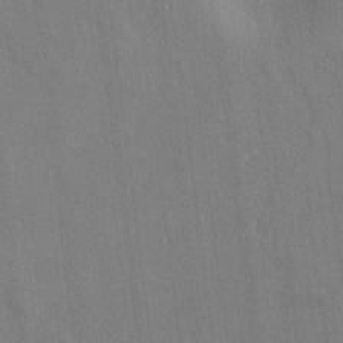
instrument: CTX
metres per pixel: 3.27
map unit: lAvf
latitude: 7.7639
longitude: 168.6896
